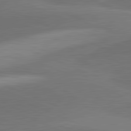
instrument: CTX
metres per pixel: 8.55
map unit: lApd
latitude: 82.1577
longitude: -155.3293
